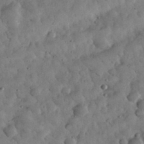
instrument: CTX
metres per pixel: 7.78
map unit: eHh
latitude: 33.0270
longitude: -69.2915
